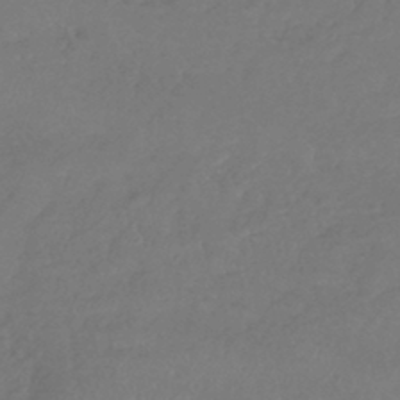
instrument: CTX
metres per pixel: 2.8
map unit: lHb
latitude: -42.5573
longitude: 74.2740
